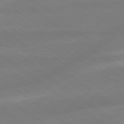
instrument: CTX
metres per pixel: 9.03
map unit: lApd
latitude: 79.1214
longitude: -142.1578
